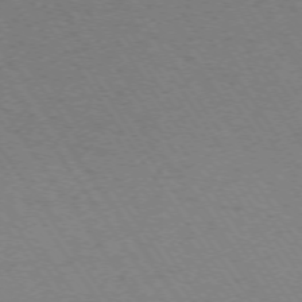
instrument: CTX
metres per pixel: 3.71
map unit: Ap
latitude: -74.2929
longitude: -71.6694
